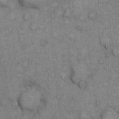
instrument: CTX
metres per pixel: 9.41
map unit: eHh
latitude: 7.2915
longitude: -64.4790
